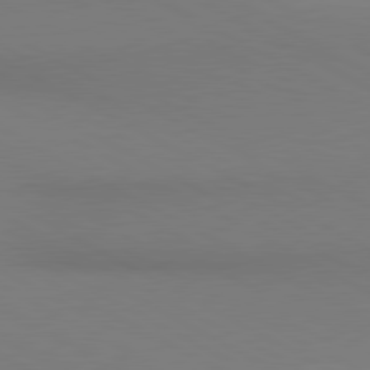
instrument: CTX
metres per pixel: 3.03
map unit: lApd
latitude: 80.5735
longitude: 139.0109
